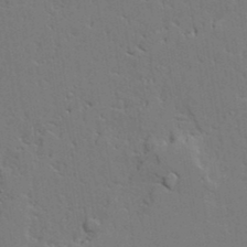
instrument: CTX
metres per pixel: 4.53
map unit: lAvf
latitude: 23.4615
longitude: -110.3845
